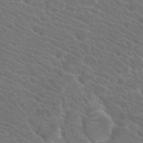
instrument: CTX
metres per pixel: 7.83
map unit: Hto
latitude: 23.5371
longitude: -39.8016
